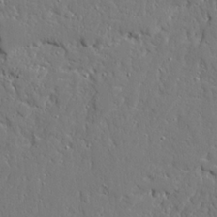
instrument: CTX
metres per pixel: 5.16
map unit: Ave
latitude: 22.7246
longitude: -129.4804
